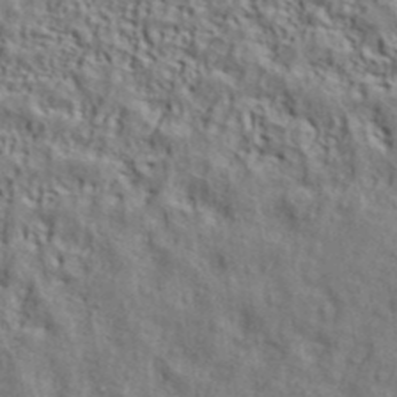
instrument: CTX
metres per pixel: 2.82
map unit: ANa
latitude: 39.5182
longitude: 28.5196
